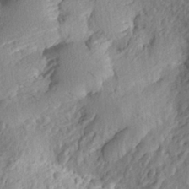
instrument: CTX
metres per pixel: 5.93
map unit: Aa
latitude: 24.1766
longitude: -150.1577
